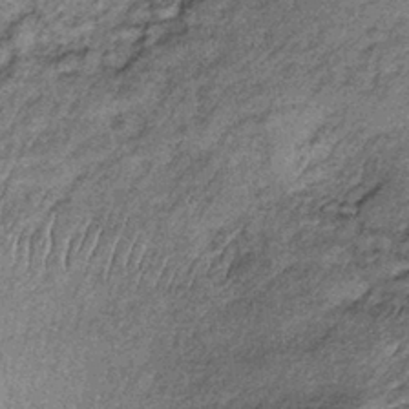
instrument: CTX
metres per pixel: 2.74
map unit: lHb
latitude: -39.5777
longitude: 64.1228
